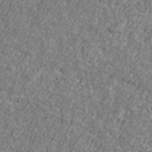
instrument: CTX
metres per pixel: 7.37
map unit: Ave
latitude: 41.2348
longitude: -111.1214
